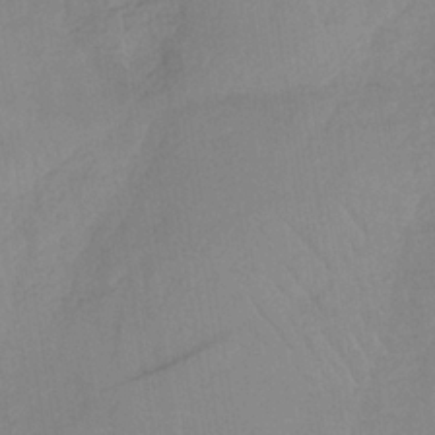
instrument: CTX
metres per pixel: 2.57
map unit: HNb
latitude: -33.1431
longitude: 63.8422
